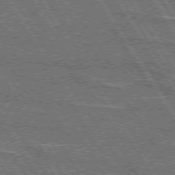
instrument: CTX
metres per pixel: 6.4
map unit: lApd
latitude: 74.0444
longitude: -55.8583
